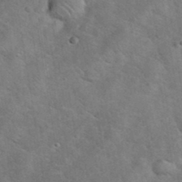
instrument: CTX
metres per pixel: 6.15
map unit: eHh
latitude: 37.6127
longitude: -65.6505
